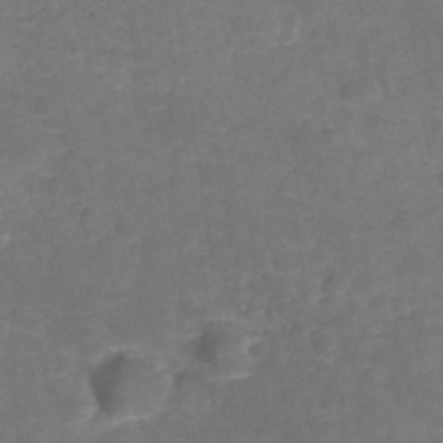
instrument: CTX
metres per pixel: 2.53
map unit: Hve
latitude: -30.0472
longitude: 92.8219
